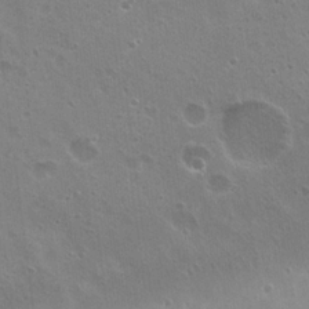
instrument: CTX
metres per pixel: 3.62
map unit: Nhu
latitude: 20.6491
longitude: -31.6316
